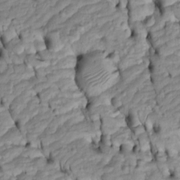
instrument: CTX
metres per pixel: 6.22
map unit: Htu
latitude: -6.1794
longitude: 154.2928
